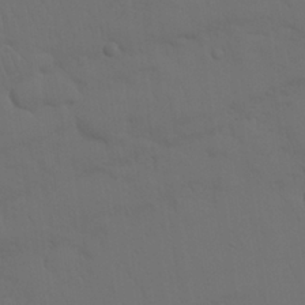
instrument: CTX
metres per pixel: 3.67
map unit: Nhu
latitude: 26.6113
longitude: -69.9528
